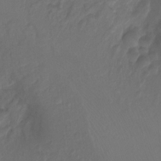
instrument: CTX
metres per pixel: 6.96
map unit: Ht
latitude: -10.4251
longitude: -35.5938
